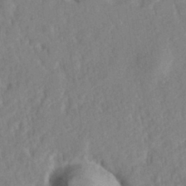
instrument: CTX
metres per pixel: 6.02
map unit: lHvf
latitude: 24.7813
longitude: 143.8422
